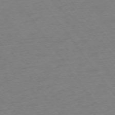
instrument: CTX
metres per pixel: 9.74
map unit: Ap
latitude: -74.8597
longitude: -67.5938
